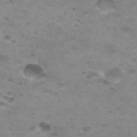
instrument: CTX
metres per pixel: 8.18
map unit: Nhu
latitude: 29.5182
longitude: -47.9906
